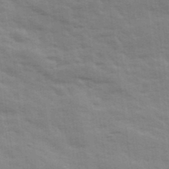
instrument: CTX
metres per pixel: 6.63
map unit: Ave
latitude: 11.6316
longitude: -102.4223
